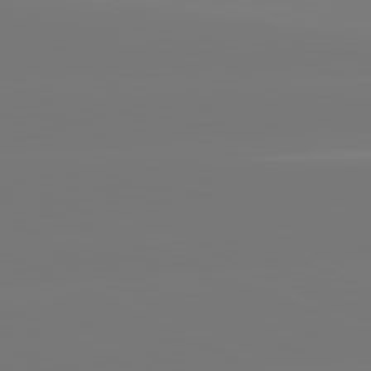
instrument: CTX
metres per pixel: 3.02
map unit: lApd
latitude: 81.3671
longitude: -148.5924
